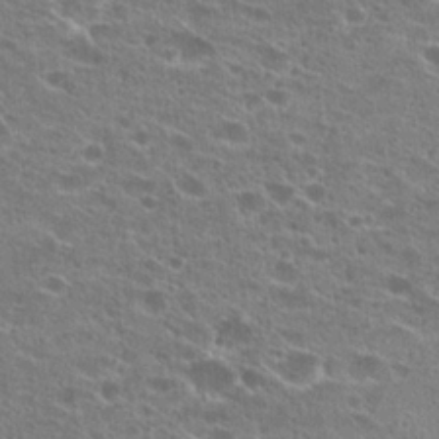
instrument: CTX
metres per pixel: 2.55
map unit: Hto
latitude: 23.7261
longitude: -42.8569
